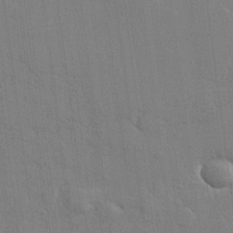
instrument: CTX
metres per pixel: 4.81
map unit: lHvf
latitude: 23.5938
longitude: 142.6518
